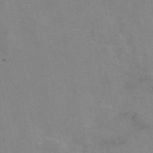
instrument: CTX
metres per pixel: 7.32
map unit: eAb
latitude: 50.2144
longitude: 106.0850
